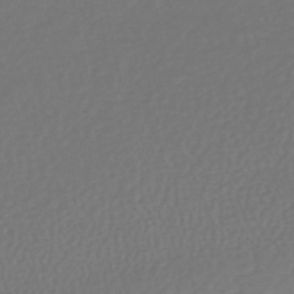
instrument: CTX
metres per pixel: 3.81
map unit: HNhu
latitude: -49.1054
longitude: 101.9178
